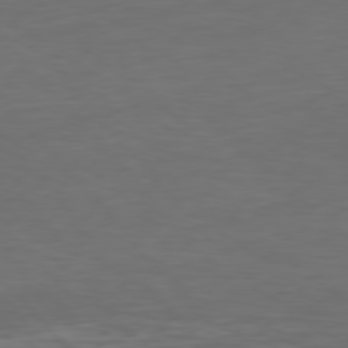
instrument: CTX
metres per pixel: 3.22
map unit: Hpe
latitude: 76.5545
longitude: -168.8380
